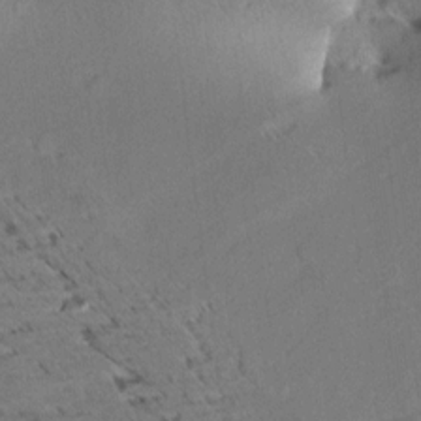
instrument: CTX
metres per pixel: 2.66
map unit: Aa
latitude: 9.8395
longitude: -140.5734
